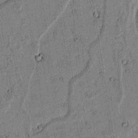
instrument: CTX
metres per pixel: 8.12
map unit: lAvf
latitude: 4.1389
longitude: 168.8974
